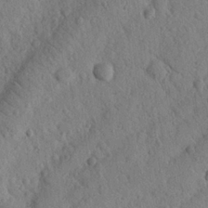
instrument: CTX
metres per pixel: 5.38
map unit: Nhu
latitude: 21.8395
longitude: -76.0444
